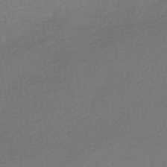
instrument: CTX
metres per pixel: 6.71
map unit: HNhu
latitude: -43.5021
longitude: 95.2565
